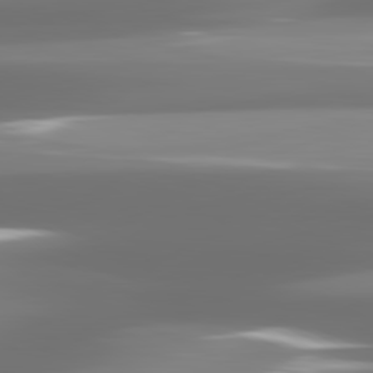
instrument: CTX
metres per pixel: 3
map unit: lApd
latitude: 81.4804
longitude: -136.5546
